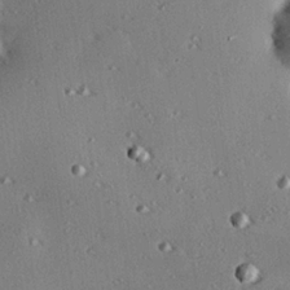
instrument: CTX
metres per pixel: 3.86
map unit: eHh
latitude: 22.4412
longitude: -90.0444
